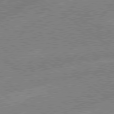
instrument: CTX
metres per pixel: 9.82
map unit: lApd
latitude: 79.1026
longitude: -145.1025
